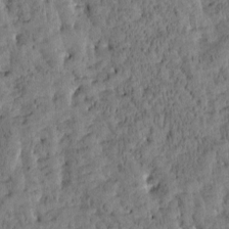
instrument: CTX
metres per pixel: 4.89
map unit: Htu
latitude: -3.4832
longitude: 175.3887
